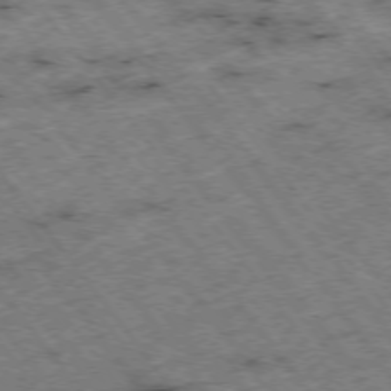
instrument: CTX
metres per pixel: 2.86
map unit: Hpe
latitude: -75.5022
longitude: -18.9136
